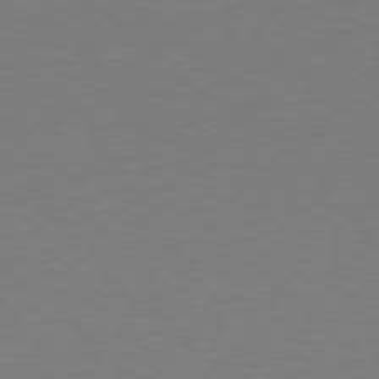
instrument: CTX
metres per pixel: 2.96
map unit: Hpe
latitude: 78.5357
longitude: -137.3293
